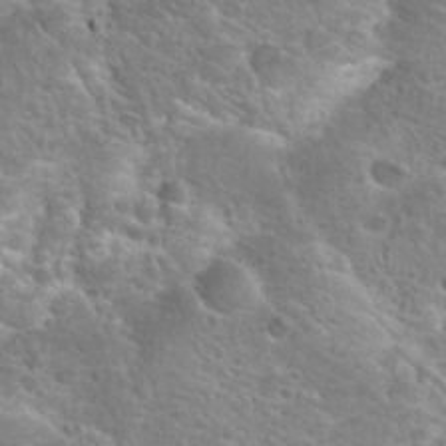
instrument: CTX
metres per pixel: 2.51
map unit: Hto
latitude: 25.1214
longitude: -48.8758
